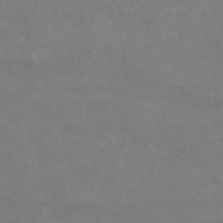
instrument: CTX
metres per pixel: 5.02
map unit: HNb
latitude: -54.1984
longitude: -34.7246
